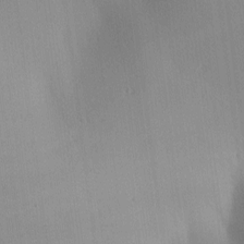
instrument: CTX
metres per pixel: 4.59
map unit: lAa
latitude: -10.3117
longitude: -124.3467
